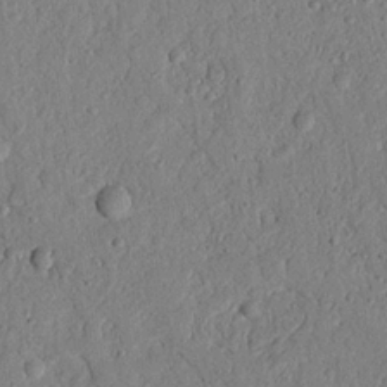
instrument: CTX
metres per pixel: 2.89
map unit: Nhu
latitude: 21.1970
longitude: -77.4237
